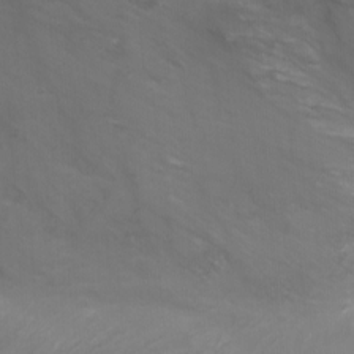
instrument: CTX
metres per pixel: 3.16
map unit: Htu
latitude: -5.1620
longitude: -88.0444
